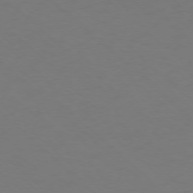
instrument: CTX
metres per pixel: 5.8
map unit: Ap
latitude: -76.2550
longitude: -78.6680
